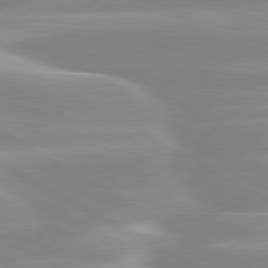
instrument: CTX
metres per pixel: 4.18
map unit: lApd
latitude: 80.1767
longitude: -129.2915
